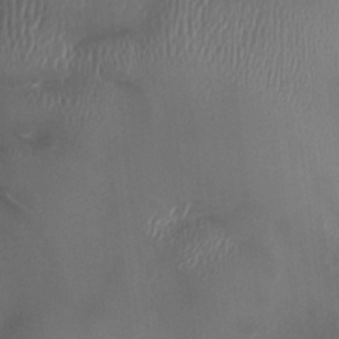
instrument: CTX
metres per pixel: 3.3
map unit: HNhu
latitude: 0.8569
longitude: -4.6679
